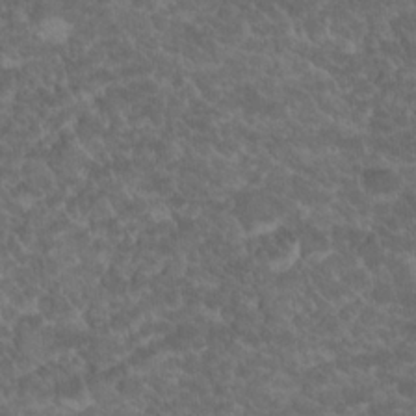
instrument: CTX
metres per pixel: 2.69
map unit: Hto
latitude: 19.4048
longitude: -35.8961
